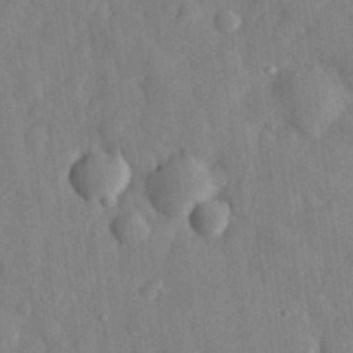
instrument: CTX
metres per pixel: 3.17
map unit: eHh
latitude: 29.3670
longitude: -77.0836
